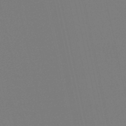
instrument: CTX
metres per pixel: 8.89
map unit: lHb
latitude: -39.2565
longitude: 62.3306
